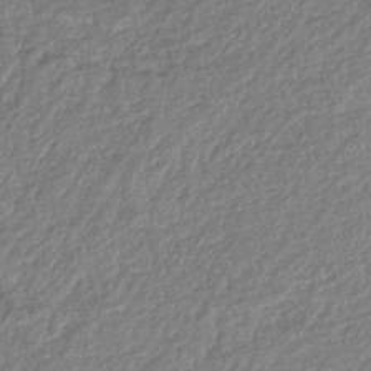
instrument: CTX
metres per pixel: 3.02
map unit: eHb
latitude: -38.6519
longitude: 81.2376
